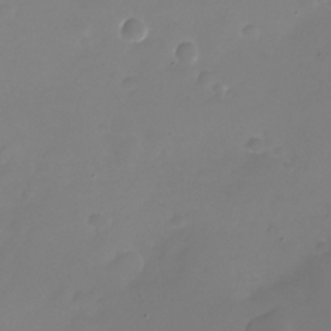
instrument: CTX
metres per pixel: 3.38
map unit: Nhu
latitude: -26.1038
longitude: -72.6869
